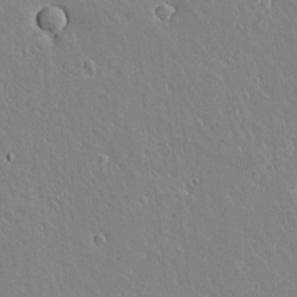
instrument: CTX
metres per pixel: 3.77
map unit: lAvf
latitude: 14.9325
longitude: -126.6302
